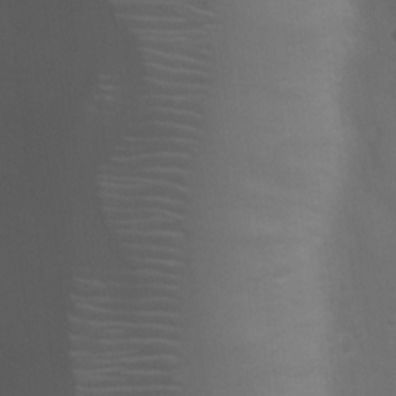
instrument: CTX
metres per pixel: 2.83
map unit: Ht
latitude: 2.1389
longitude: -22.4979
